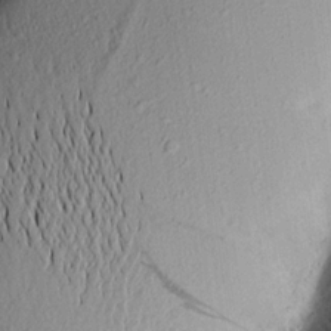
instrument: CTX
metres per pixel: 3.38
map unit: Aa
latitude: 18.4034
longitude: -148.6679
